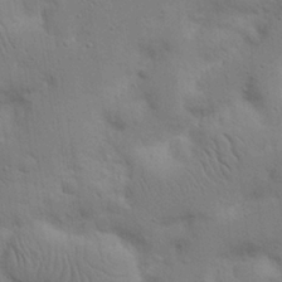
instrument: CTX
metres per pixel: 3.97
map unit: Nhu
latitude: 17.7261
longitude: -75.1970
